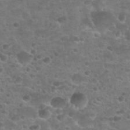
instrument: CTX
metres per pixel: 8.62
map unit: Nhu
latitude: 25.5938
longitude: -51.5182
